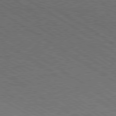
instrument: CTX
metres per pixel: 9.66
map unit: Ap
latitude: -81.6911
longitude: -74.3467
